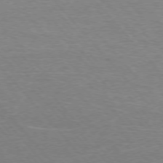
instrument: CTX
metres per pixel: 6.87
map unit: Hpe
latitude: -76.3306
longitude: -12.9892
